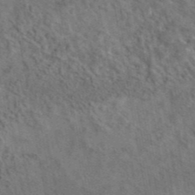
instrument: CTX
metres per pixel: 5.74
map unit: eAb
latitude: 42.8002
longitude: 109.0864
